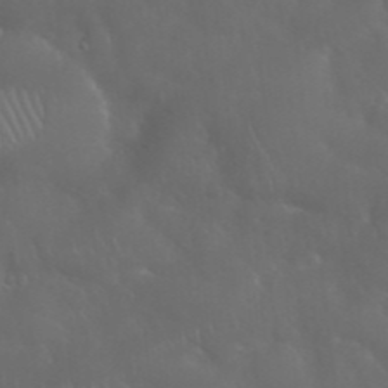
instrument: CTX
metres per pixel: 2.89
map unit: Nhu
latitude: 28.2333
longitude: -66.4601
